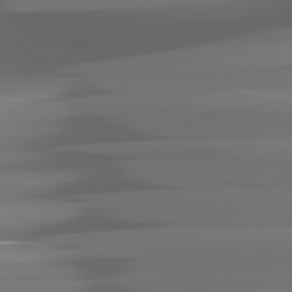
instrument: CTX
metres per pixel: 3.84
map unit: lApd
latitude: 81.4237
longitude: -142.4412
